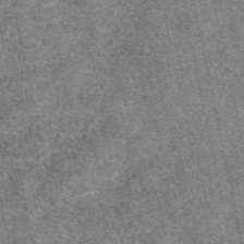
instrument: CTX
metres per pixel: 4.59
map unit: eAb
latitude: 48.1011
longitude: 105.0486
